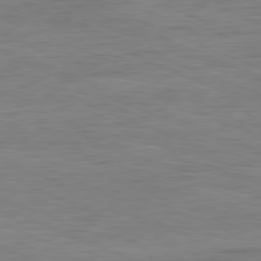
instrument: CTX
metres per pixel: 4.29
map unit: Ap
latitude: -81.2187
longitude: -80.2900
